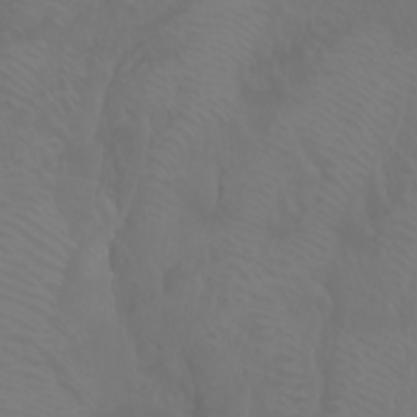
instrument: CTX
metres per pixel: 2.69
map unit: Nhu
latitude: -9.4643
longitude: -70.8191
